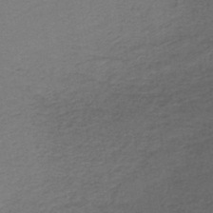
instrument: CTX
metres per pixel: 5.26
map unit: HNb
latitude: -43.9745
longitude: 49.5966
